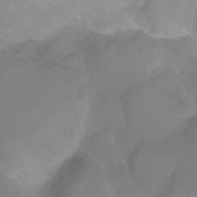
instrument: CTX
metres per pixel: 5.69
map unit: Ht
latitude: -11.1809
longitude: -44.4223
